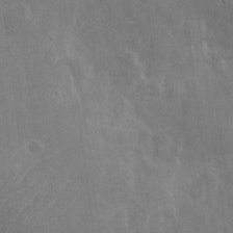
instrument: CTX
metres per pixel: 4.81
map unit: eHh
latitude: 7.7827
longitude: -72.6491
